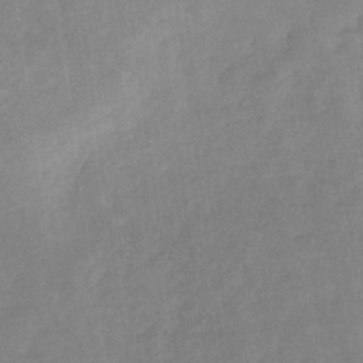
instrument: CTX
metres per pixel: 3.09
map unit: HNb
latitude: -30.9730
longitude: 62.2739
